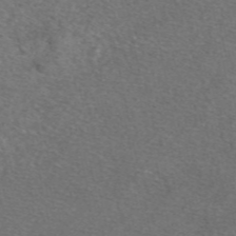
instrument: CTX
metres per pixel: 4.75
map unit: eAb
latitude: 48.5357
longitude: 107.7667
